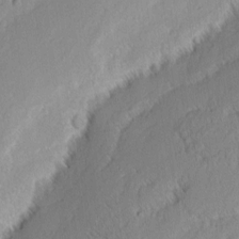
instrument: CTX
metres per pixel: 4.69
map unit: eHh
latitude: 2.3467
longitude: -77.5371
